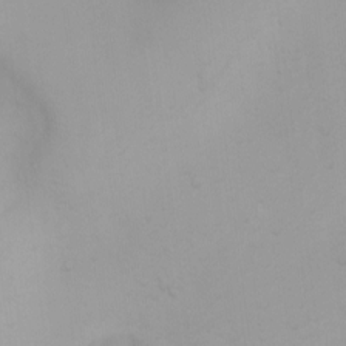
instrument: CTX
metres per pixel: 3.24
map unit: Ht
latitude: 3.8016
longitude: -23.1214
